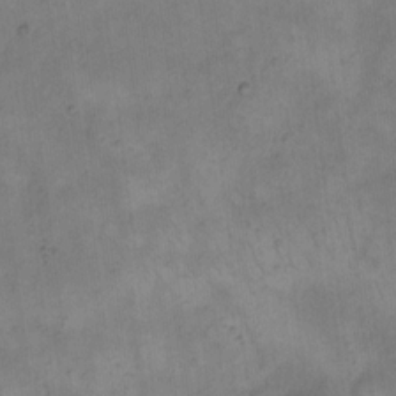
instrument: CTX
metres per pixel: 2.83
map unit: eHh
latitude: 14.3468
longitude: -66.0633
